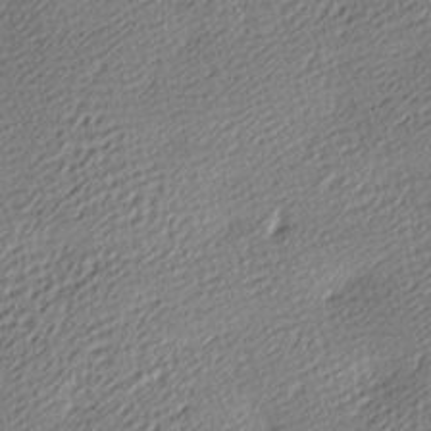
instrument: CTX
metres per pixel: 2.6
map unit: lAa
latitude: -10.1606
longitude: -126.1767
